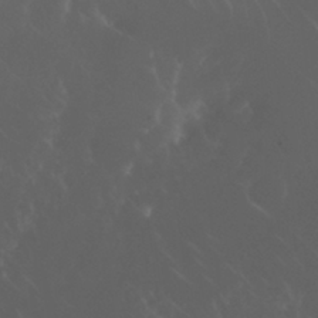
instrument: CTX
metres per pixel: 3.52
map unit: Nhu
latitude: 30.7058
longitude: -57.4804
